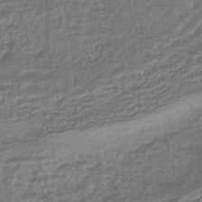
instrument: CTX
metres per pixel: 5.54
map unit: HNhu
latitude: -44.6519
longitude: 97.0676
